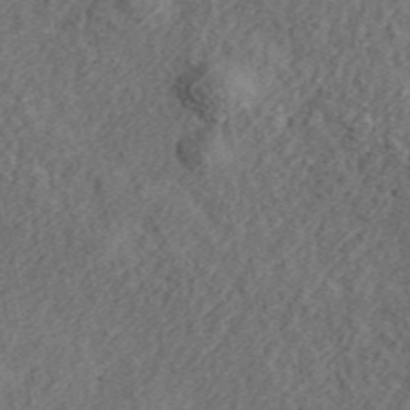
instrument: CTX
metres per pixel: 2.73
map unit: ANa
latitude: 45.4993
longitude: 45.8422
